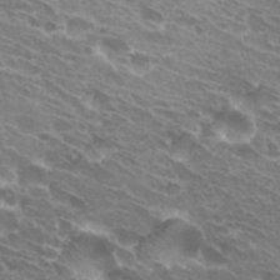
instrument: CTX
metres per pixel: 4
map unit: Hto
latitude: 31.9906
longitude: -42.6491
